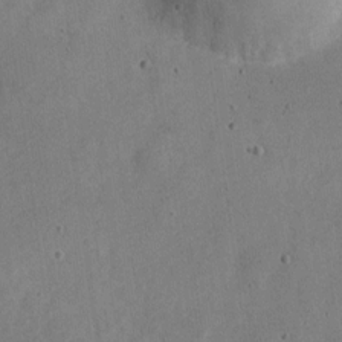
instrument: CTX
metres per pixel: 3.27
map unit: Nve
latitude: -24.8408
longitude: 107.1620
